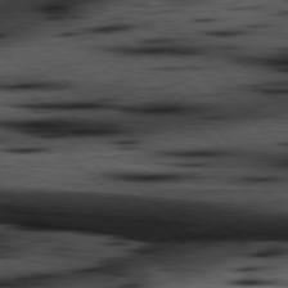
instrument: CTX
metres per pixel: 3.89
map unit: Hpe
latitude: 77.7827
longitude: -127.3860
